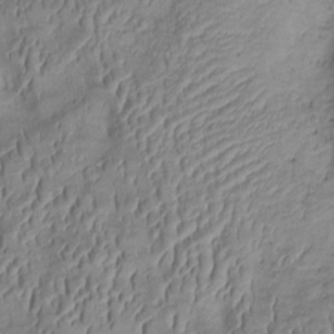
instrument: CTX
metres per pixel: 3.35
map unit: Htu
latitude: 1.2159
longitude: 148.7841
